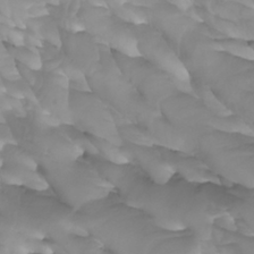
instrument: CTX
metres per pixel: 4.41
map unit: Htu
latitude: -5.1242
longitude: -77.1214
